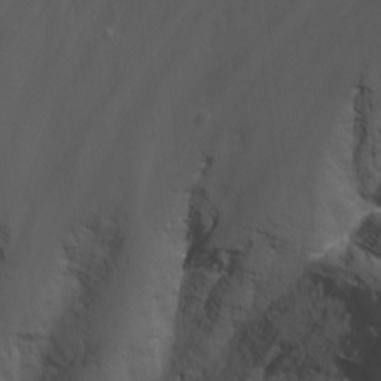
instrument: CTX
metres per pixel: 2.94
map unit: Nhu
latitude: -9.5588
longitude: -78.2712
